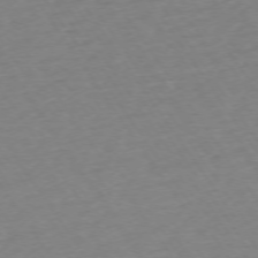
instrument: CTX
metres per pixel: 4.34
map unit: Ap
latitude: -74.4440
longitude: -81.1970
